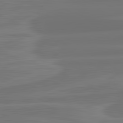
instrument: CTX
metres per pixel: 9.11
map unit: lApd
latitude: 82.3278
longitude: -173.9528
